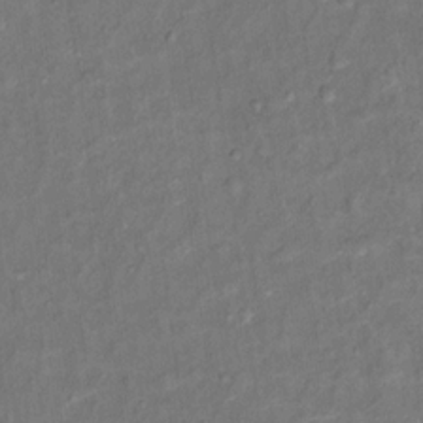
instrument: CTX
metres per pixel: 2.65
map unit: Ht
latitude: 13.5749
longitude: -40.1388
